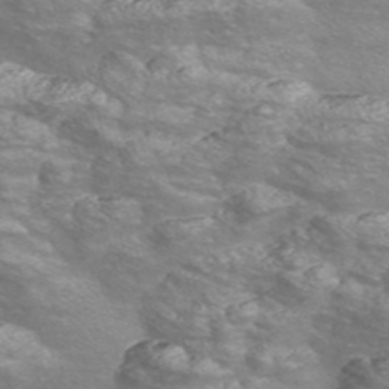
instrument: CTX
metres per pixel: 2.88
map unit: Nve
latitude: -56.4251
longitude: 53.4643
